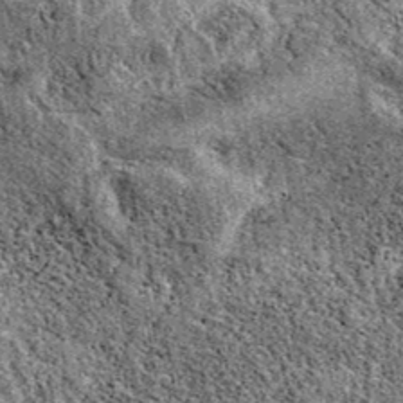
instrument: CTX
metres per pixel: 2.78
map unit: eAb
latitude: 38.8191
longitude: 110.8030
